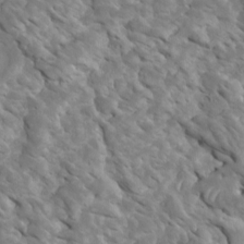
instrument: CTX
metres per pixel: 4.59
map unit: Htu
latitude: 2.4223
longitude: 142.7274
